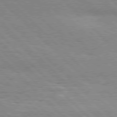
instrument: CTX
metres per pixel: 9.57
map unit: Hpe
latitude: 77.3103
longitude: -127.2726
